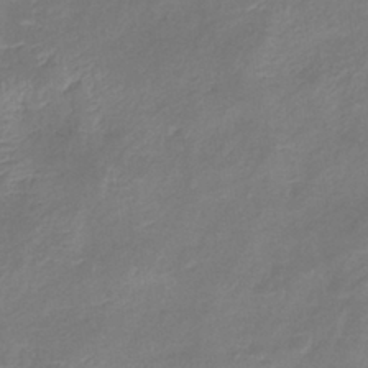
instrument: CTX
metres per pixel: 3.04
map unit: eHb
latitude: -38.4629
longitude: 75.7478
